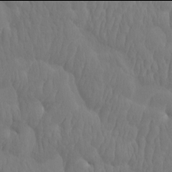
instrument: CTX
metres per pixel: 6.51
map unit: eHh
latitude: -2.0094
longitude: 15.1998
